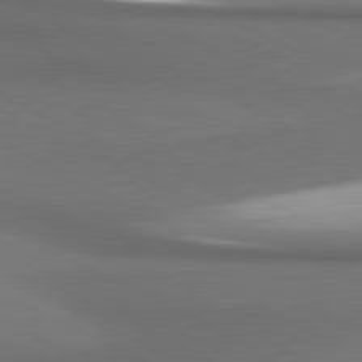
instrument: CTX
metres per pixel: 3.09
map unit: lApd
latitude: 80.9892
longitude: 175.3887
